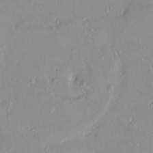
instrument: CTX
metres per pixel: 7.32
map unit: HNhu
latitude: 5.8394
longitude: 2.6518
